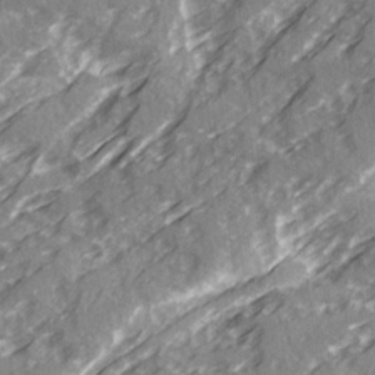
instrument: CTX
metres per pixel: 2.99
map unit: Ave
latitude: 20.4412
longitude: -131.1404
